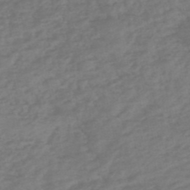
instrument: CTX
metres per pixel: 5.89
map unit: eHh
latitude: -51.3132
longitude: -24.9135
